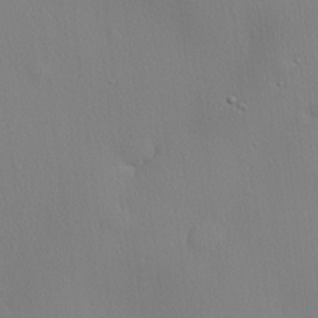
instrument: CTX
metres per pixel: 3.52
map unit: lHvf
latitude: 20.3656
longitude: 142.2550
